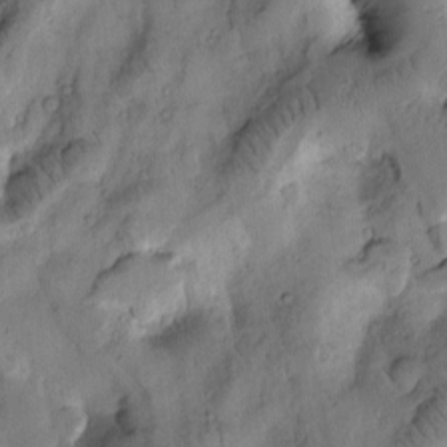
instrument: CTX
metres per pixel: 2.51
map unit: Htu
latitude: -3.1620
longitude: 169.5399
